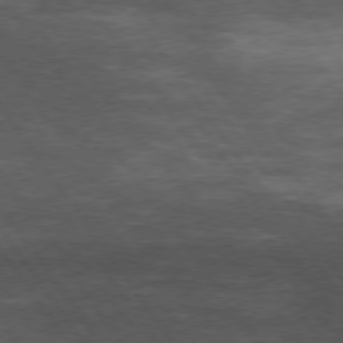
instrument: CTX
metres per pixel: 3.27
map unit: Hpe
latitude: 74.4979
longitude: -142.8191
